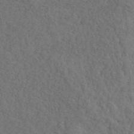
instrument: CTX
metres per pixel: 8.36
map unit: ANa
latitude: 42.3845
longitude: 51.5021
